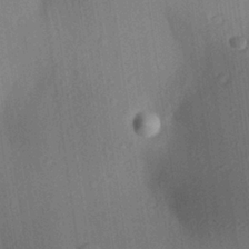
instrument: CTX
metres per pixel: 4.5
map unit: Aa
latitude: 27.7450
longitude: -141.6882
